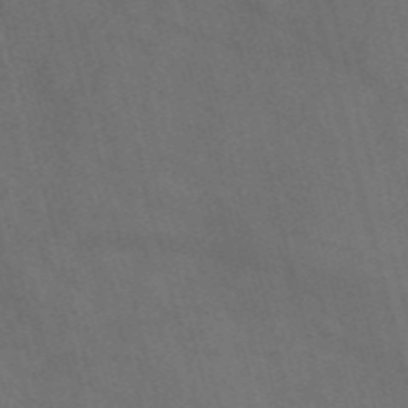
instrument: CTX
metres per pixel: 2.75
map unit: Nve
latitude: -57.2943
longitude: 51.6344
